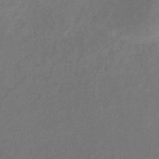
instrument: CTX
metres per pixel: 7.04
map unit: eHb
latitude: -34.3117
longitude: 75.1998
